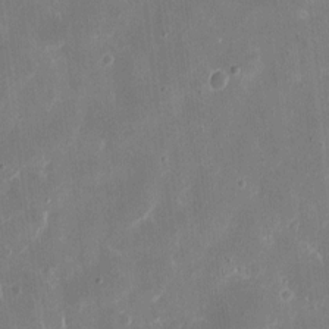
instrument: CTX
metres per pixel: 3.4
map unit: eHh
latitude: 7.9906
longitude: -68.8569
